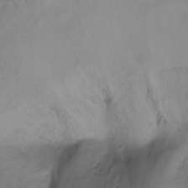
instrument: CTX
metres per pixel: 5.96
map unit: Ht
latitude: -15.9745
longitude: -42.2145
